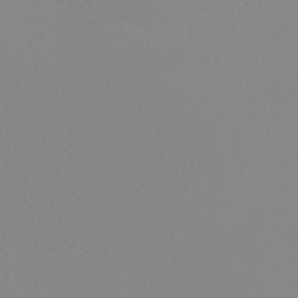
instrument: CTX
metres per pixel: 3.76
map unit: Ht
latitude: -6.8030
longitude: -33.5182
